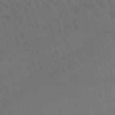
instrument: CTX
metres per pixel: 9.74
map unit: lHb
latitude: -46.0472
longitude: 77.2187
